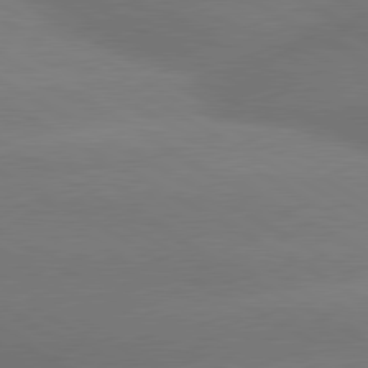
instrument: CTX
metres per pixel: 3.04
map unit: lApd
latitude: 80.2711
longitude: -150.4790
